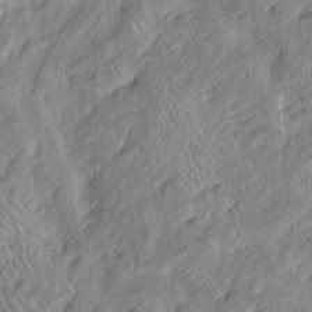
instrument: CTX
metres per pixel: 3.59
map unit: Htu
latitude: -6.7841
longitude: 153.3887
